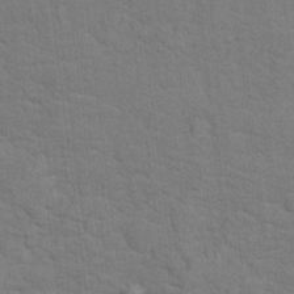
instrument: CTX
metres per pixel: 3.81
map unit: Hto
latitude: 17.1025
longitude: -38.2145
